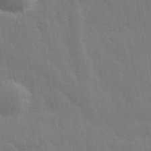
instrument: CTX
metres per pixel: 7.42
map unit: eHh
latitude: 33.1592
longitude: -70.2333
